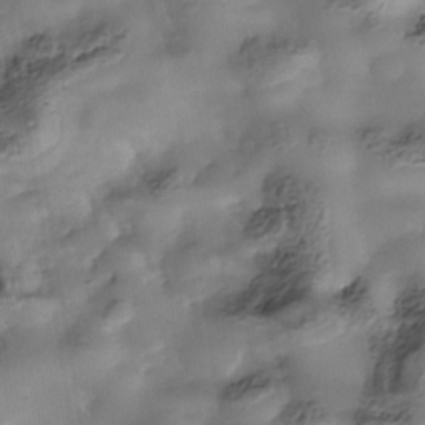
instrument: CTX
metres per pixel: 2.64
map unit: Nhe
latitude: -38.0283
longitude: -117.4426
